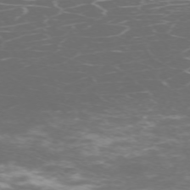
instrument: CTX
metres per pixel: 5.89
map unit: Hpe
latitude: -71.4832
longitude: 8.3117
